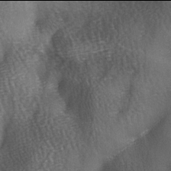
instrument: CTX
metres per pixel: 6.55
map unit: Ave
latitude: -6.0094
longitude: -120.6491
